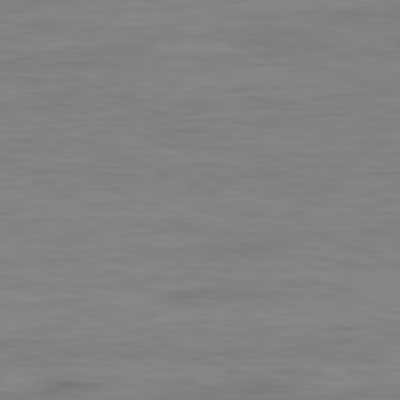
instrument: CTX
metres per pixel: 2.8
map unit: Ap
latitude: -81.3510
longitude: -80.8758
